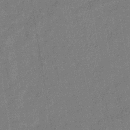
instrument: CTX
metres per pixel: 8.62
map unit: eHb
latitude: -34.6518
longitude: 80.7652
